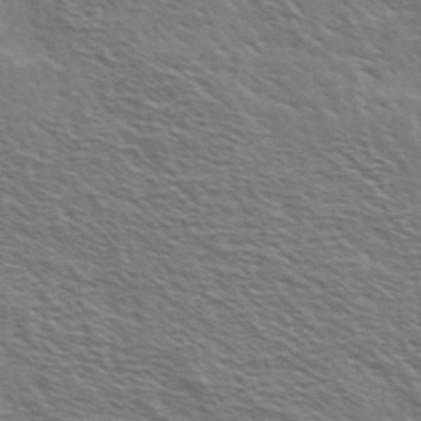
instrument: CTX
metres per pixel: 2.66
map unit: Ave
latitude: 37.6505
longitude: -109.5749
